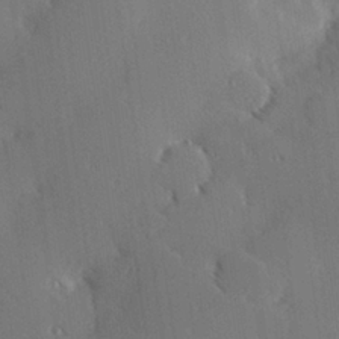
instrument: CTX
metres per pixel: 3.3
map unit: Hve
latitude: 25.6882
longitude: -91.9528
